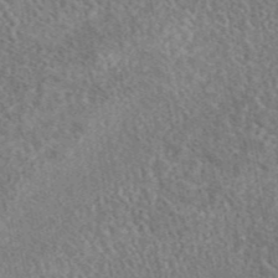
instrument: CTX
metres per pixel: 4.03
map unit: eAb
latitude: 44.7435
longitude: 124.7274
